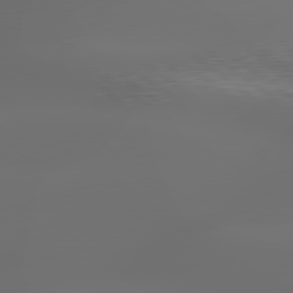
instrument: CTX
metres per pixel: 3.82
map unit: lApd
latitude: 79.8961
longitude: -139.2537
